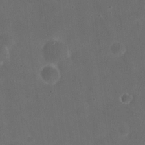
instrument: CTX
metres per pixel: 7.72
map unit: eHh
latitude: 19.6694
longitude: -65.2348
